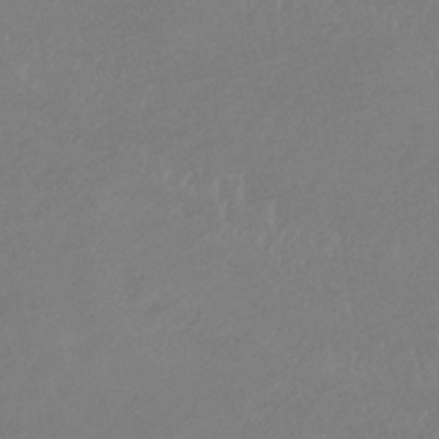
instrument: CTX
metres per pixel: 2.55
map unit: lHb
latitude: -34.5196
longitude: 67.4454
